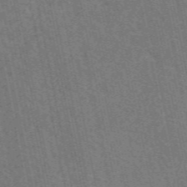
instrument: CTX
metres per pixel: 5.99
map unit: eAb
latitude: 51.1214
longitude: 112.2173
